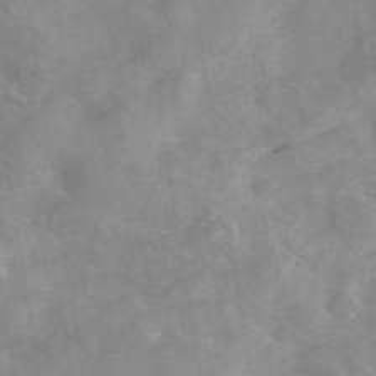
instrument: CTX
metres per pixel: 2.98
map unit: eAb
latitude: 45.8394
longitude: 126.8785
